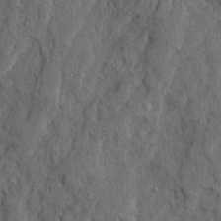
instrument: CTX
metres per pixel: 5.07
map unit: Ave
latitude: 23.6127
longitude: -133.5938
